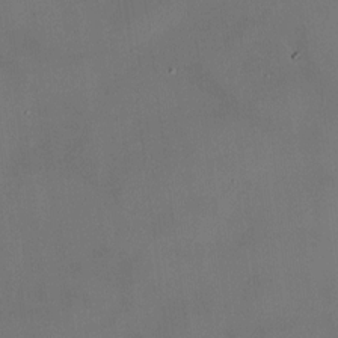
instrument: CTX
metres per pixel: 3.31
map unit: HNhu
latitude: 9.5371
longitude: 10.0472
